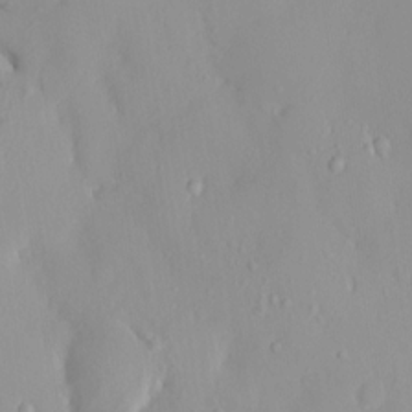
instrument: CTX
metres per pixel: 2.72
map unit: HNhu
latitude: 2.3656
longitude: 7.4076
